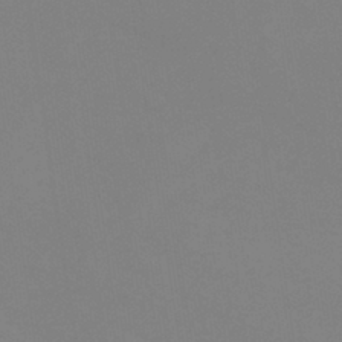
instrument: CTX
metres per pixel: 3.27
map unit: eHb
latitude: -38.1417
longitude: 75.3321
